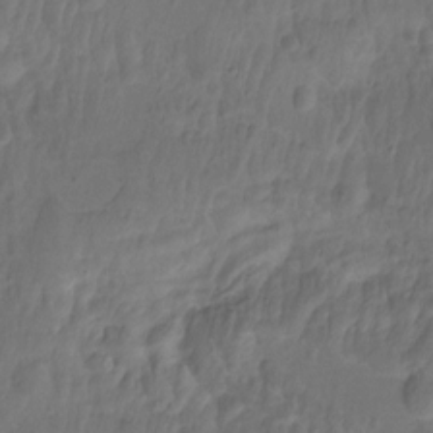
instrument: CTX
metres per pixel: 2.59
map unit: Hto
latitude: -12.3873
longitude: -39.5371
